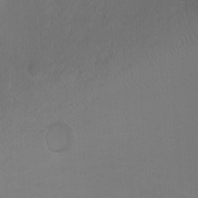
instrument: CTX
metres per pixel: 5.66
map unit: Ht
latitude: -7.1242
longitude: -28.2144
